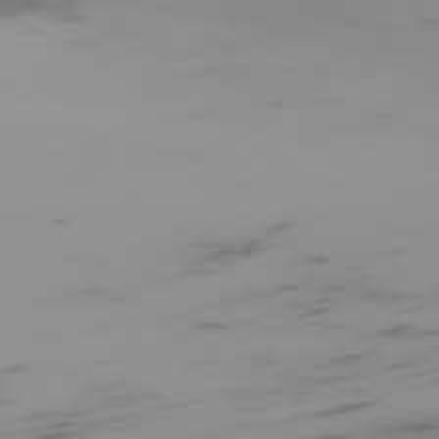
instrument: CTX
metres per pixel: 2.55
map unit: Ap
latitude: -75.2943
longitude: -67.2914
